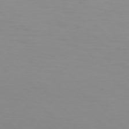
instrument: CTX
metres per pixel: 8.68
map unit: Hpe
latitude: 77.1214
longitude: -163.6505
